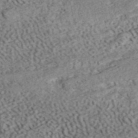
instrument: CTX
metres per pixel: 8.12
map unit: ANa
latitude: 41.8016
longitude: 51.8800
